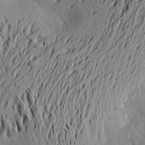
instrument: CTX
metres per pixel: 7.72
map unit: Aa
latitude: 20.8758
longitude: -149.3671
